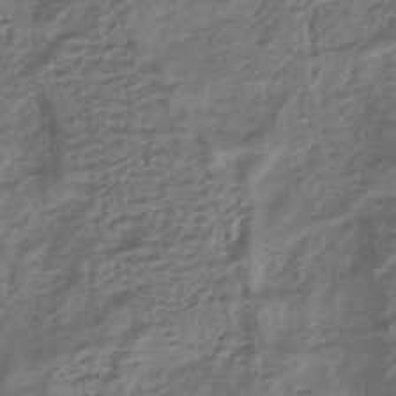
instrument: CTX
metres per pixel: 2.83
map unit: HNhu
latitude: -42.9163
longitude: 103.0675
